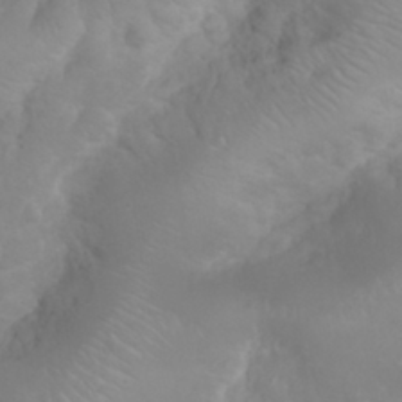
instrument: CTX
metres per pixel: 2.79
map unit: eHh
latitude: 30.9514
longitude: -65.2915
